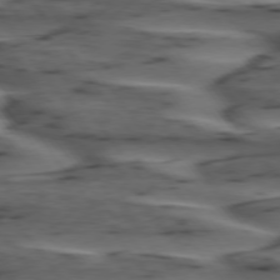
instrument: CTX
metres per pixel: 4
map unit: lApd
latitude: 75.1025
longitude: -70.9514
